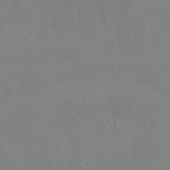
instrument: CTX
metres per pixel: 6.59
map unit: eHh
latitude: 9.1214
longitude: -72.8002
